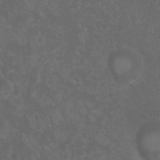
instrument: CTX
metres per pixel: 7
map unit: Nhu
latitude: 7.7450
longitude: -19.7260
